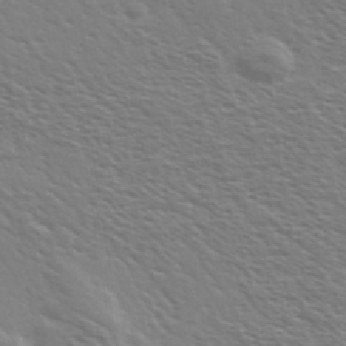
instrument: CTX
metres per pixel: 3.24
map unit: Ave
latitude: 37.1214
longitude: -109.5371
